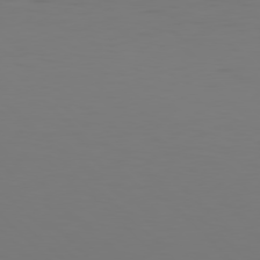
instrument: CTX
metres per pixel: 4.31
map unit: Hpe
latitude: 77.5182
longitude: -171.1970
